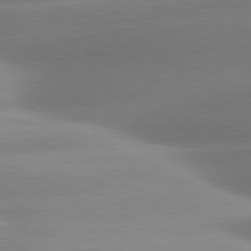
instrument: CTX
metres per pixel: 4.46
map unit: lApd
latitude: 80.9892
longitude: -159.5938
